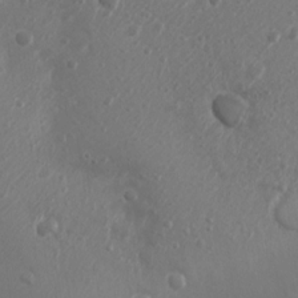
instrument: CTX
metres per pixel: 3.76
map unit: Nhu
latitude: 5.5182
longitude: -18.7435
